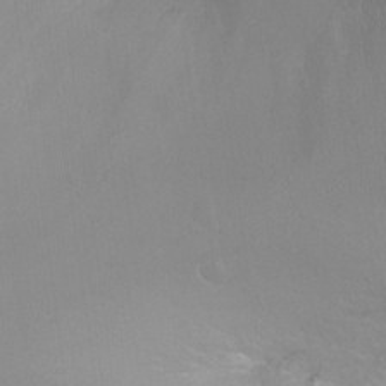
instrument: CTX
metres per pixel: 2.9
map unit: Ht
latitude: -3.2942
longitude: -24.8002
